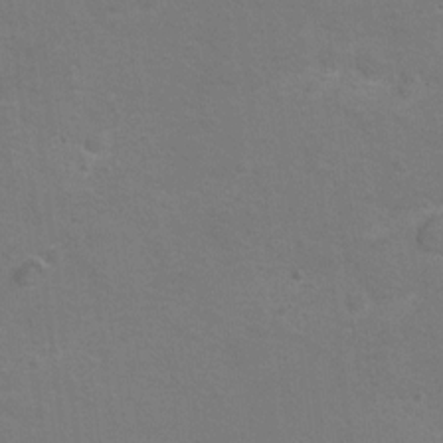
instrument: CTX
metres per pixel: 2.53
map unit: Hto
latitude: 9.0081
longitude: -30.8758
